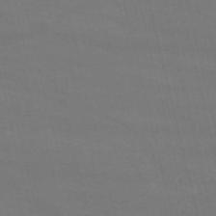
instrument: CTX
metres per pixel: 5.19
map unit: HNb
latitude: -54.2551
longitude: -37.4993
